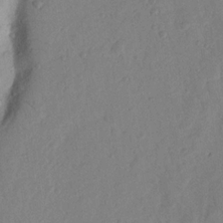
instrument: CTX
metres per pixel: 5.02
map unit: Nhu
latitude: 18.9702
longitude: -77.0269
